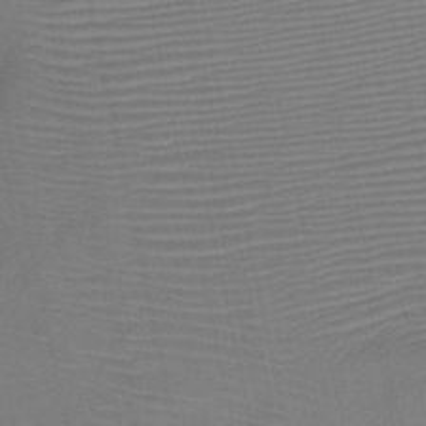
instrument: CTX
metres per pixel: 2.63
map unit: HNb
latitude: -46.5007
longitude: -41.4615
